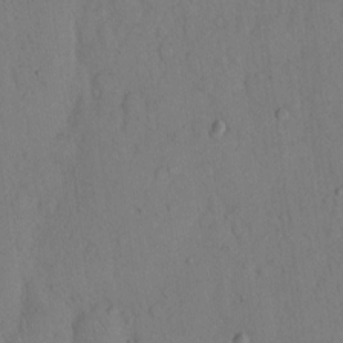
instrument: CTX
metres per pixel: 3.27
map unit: Hto
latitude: 12.9892
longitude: -56.5923
